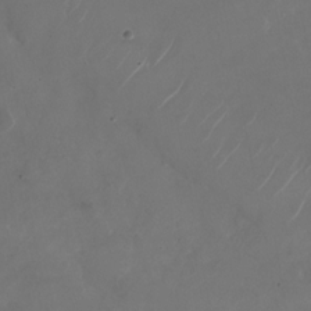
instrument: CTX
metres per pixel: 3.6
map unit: Nhu
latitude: -28.3495
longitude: -70.9325
